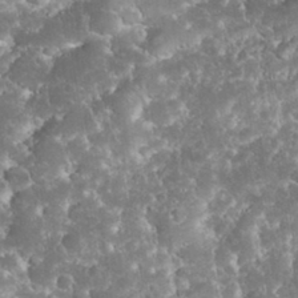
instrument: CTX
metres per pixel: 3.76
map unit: eHh
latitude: 34.4412
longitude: -64.6679
